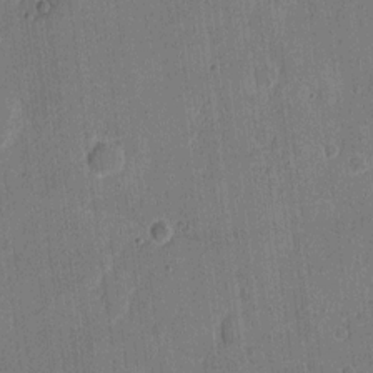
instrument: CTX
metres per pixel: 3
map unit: eHh
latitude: 6.9703
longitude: -66.2522
